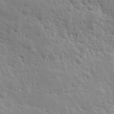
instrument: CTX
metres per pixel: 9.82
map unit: Hve
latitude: 24.8002
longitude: 145.7289
